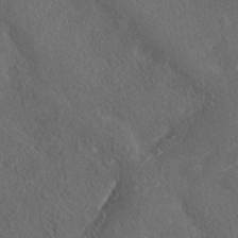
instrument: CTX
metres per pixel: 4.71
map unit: ANa
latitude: 37.0270
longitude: 15.7856
